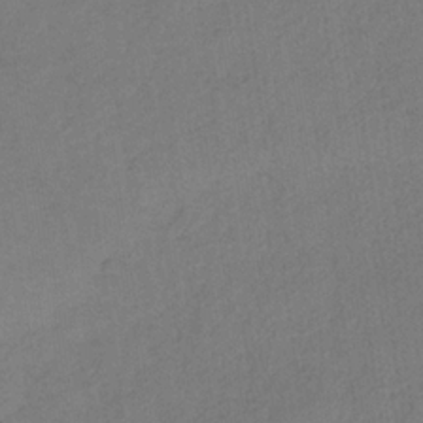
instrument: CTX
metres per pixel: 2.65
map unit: HNb
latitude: -32.0094
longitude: 63.1053
